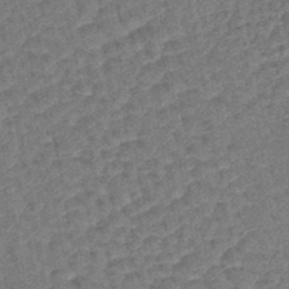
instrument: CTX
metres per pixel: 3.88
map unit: lHb
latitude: -43.7099
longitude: 80.3307
